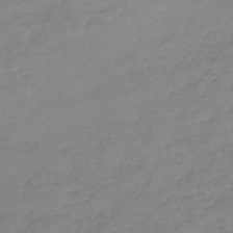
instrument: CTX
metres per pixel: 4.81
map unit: lHb
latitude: -44.2551
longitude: 70.3684
